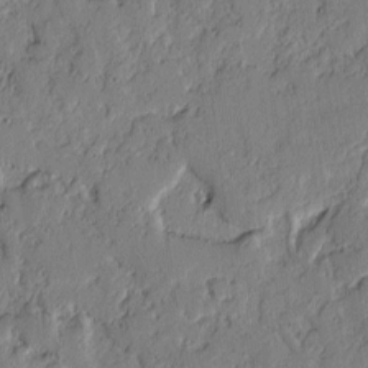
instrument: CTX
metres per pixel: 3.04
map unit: lAvf
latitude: -1.9179
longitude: -106.9325
